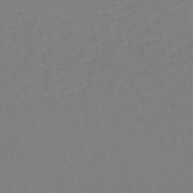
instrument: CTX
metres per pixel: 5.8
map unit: HNb
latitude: -54.0850
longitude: -50.2333
